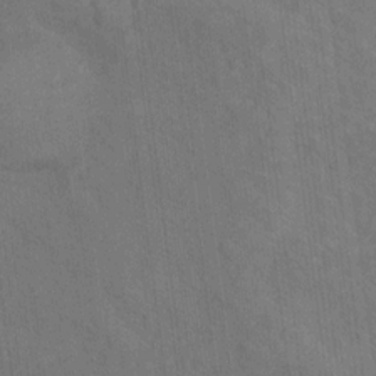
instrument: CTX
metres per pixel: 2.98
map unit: Hto
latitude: 15.4427
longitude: -36.3467
